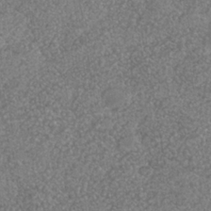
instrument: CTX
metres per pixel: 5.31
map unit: Nhe
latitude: -36.3306
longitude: -130.1389
